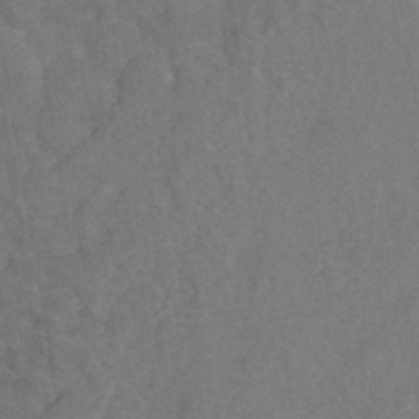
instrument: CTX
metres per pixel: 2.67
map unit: eHh
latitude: -39.9556
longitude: -29.7072
